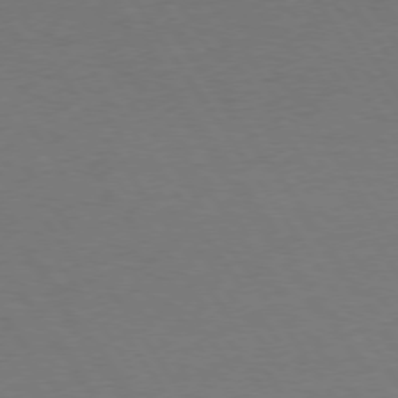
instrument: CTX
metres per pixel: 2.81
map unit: Hpe
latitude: 74.1200
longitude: -130.0633
